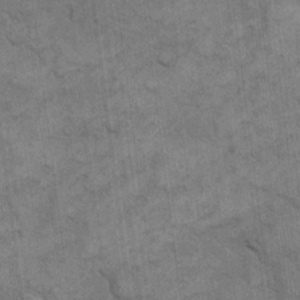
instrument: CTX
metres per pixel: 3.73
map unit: eHh
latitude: 12.9325
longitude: -65.2915
